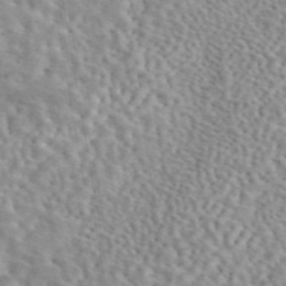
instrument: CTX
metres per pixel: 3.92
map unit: eAb
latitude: 44.4979
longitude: 112.7274
